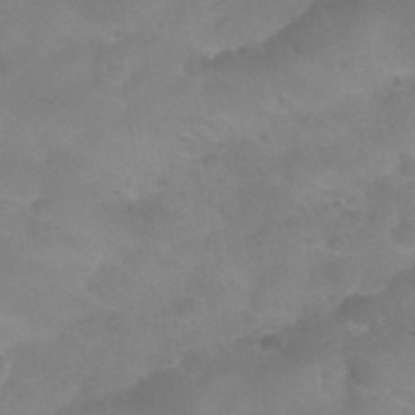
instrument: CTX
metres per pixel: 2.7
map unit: Nhu
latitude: 27.2726
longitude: -54.9514
